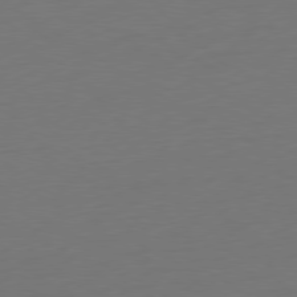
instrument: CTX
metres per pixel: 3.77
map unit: Ap
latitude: -79.8044
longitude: -64.1389
